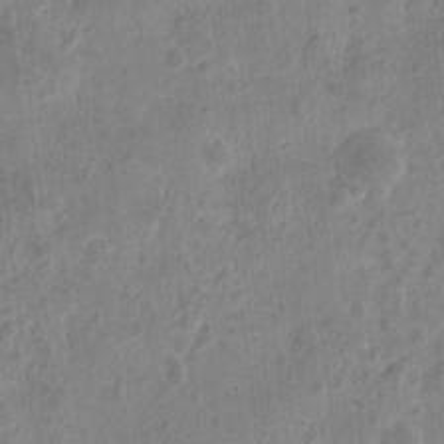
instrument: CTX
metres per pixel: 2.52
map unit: eHh
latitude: 9.3860
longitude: -73.3104
